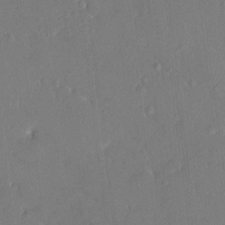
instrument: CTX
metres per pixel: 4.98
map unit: HNhu
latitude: 7.7261
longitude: 3.6154
